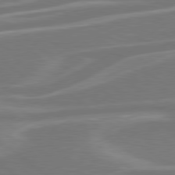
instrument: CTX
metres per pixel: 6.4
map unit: Hpe
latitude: 79.0648
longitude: -126.1956
